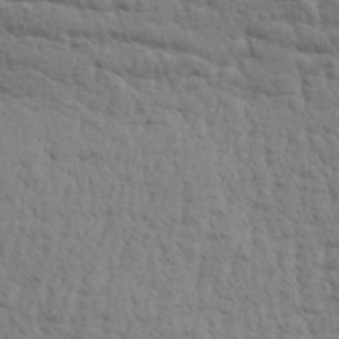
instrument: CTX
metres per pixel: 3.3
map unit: Aa
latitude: 30.6113
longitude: -134.8002
